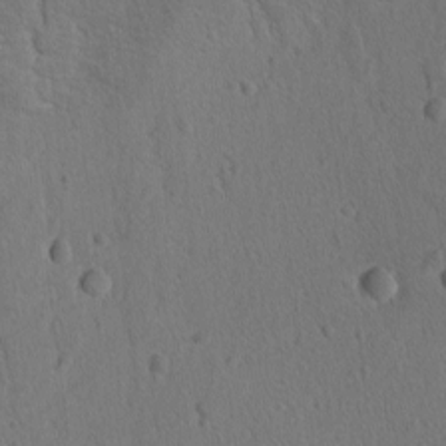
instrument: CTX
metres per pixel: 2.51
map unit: lAvf
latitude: -9.6344
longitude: -120.1956
